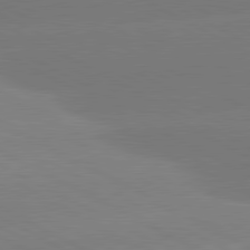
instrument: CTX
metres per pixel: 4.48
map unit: lApd
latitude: 81.0080
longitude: -153.6505
